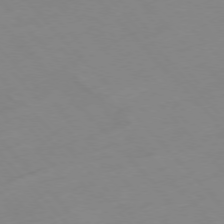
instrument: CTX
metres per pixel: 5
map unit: Hpe
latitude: -76.7085
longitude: -19.5371
